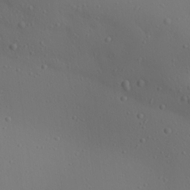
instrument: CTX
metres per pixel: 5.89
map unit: Aa
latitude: 23.1403
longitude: -137.9528
